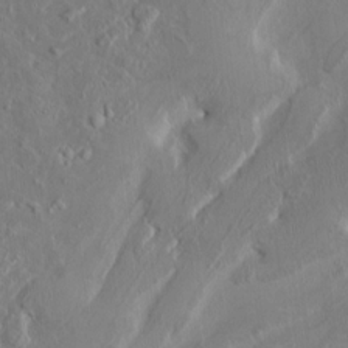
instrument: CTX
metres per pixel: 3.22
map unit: HNhu
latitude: 6.4223
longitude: -4.6113
